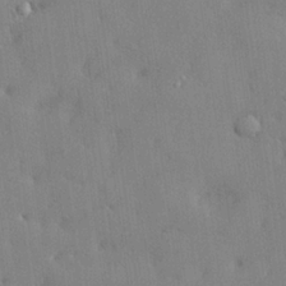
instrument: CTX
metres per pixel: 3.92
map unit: lHvf
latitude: 24.4223
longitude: 143.1998
